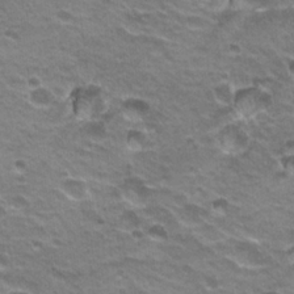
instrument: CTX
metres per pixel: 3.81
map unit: Hto
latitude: 22.1389
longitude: -32.1956
